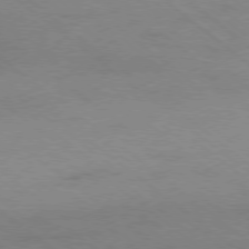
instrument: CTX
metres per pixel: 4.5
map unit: Ap
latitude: -78.9541
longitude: -55.1025
